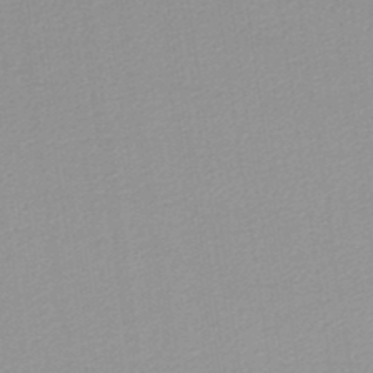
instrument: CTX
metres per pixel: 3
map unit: lHb
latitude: -47.4454
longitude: 67.4454
